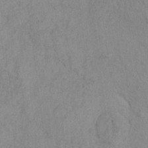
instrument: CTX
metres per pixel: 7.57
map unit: eHh
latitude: -1.5399
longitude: 18.5763
